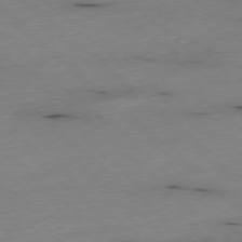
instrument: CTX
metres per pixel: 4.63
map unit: Ap
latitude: -77.6344
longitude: -89.9528
